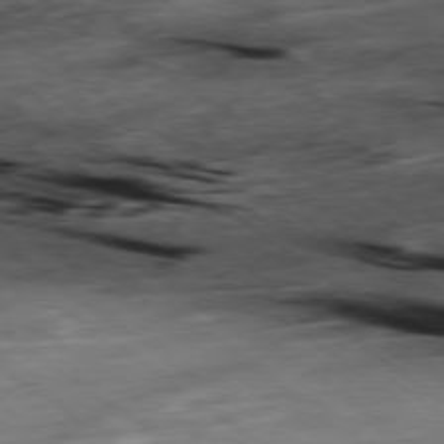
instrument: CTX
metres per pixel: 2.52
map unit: Hpe
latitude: -78.7085
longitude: -22.1011
